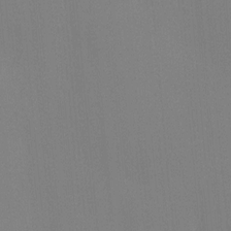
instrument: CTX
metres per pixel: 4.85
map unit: Ave
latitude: 2.5545
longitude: -112.6112
